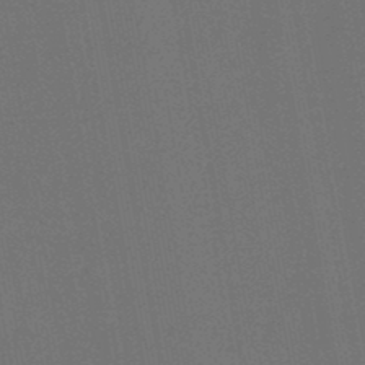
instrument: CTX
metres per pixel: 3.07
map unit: lHb
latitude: -47.5021
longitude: 73.5021
